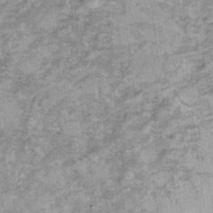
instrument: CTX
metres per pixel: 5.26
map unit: Ht
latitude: 8.8758
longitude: -38.8947
